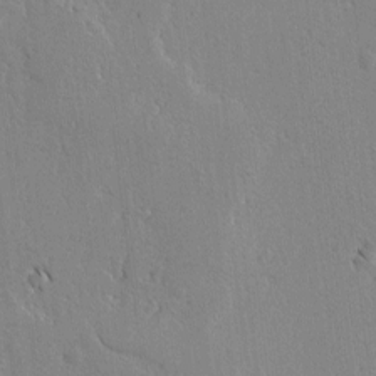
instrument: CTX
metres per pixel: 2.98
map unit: lAvf
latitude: -5.0297
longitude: -113.9150
